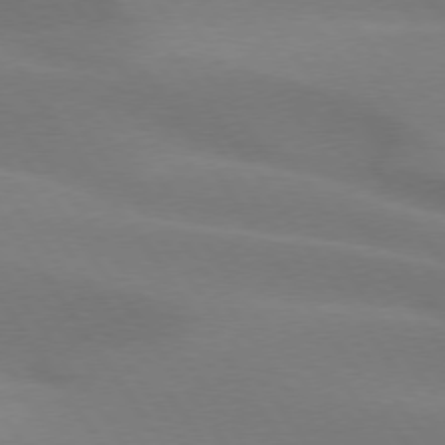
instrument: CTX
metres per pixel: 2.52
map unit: lApd
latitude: 75.2348
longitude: -66.9891
